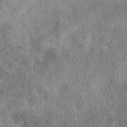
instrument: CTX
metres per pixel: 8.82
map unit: eAb
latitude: 38.3845
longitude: 112.4818
